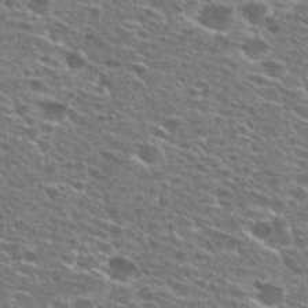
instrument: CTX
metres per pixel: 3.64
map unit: Hto
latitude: 26.8758
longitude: -47.6883
